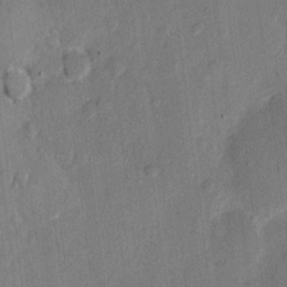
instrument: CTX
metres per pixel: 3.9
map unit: eHh
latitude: 11.7639
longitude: -68.9136
